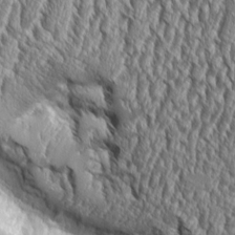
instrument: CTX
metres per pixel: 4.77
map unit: Aa
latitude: 9.2726
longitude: -129.9339
